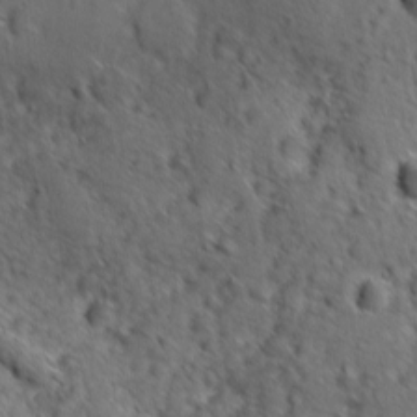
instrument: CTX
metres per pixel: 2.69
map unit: Ave
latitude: -10.1228
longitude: -119.8016
